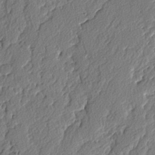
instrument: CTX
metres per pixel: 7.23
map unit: lAvf
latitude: -3.7855
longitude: -108.9135
